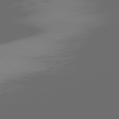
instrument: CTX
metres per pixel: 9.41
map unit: Ap
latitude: -78.7652
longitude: -69.0081
